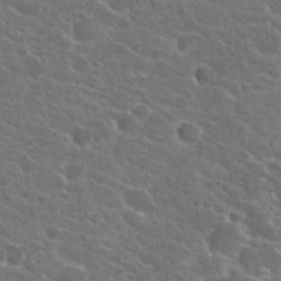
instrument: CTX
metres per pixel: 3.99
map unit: Hto
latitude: 23.8205
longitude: -39.0269
